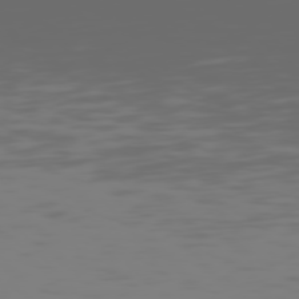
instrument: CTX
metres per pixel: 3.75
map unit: Hpe
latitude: 75.1025
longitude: -127.3293
